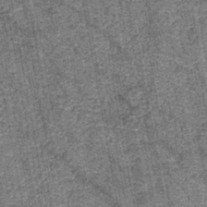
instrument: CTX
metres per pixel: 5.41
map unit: HNb
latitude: -45.3132
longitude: 53.0486
